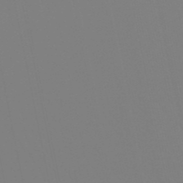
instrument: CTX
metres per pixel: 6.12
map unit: lHb
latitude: -49.5966
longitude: 70.0850
